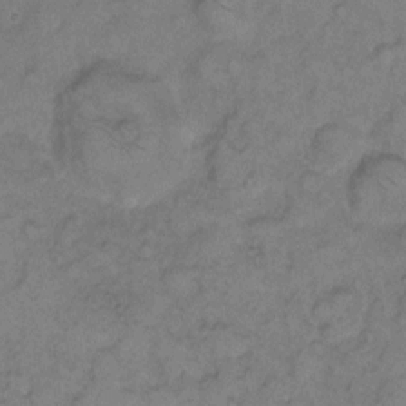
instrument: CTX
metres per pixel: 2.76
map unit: eHh
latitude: 9.0648
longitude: -63.3482
